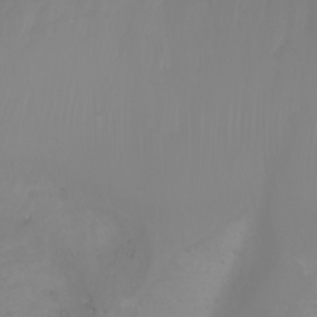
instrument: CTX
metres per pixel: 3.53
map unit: Htu
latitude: -0.5763
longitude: -75.0270
